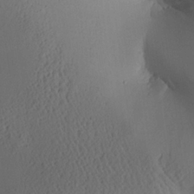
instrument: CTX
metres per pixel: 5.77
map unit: Aa
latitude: 25.6127
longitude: -133.6316
